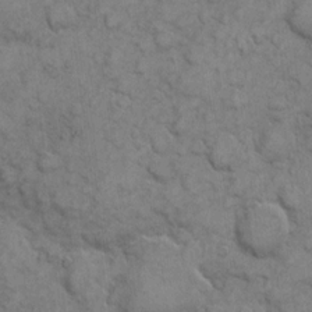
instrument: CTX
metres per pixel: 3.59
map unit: eHh
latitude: 6.4979
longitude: -64.7624
